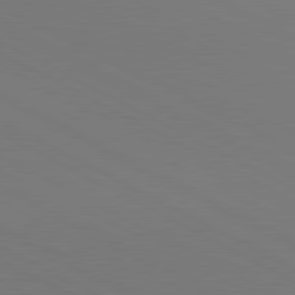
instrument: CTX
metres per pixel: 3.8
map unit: lApd
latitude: 81.0269
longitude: 146.1606
